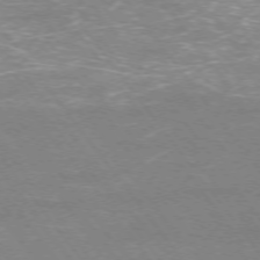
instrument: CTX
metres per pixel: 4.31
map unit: Ap
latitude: -75.2565
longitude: -75.1403
